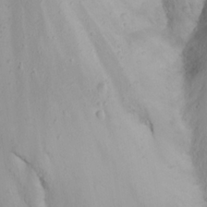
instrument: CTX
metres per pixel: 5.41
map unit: Nhu
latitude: 22.8569
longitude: -65.9150
